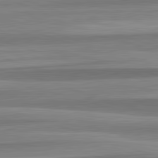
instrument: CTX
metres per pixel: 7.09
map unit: lApd
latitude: 82.7057
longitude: 178.6329
